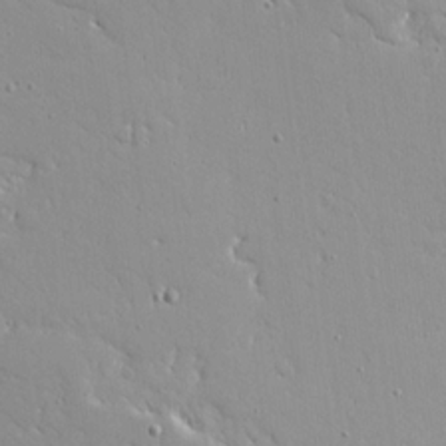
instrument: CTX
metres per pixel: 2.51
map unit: Ave
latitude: 16.8569
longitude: -141.0836
